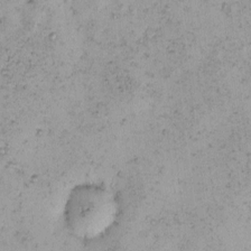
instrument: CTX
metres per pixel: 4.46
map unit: eHh
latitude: -0.2362
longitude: 18.8975
